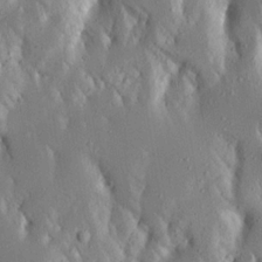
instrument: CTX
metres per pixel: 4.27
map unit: Aa
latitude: 16.3278
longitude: -149.4615
